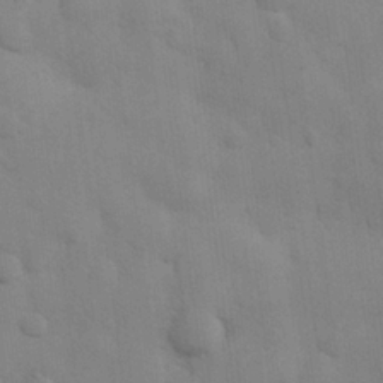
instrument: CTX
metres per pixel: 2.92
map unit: Hve
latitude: 23.6127
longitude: 148.5763
